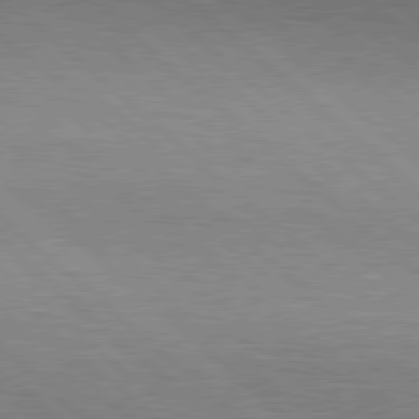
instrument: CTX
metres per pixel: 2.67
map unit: Hpe
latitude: 78.4034
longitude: -139.9906
